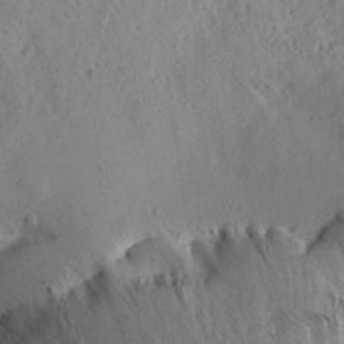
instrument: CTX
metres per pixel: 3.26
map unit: Aa
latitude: 13.0459
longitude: -141.8205
